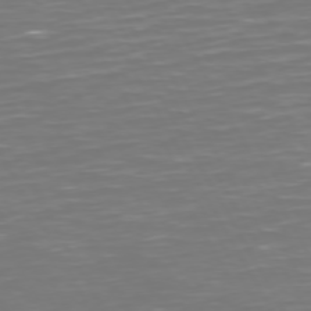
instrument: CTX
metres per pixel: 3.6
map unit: Hpe
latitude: 72.1578
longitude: -125.9528
